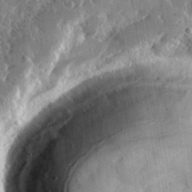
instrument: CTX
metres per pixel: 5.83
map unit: lHvf
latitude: 31.8017
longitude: -91.7072
